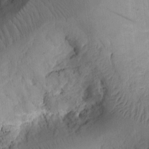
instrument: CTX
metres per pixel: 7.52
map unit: Ht
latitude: 10.3656
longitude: -74.5168
